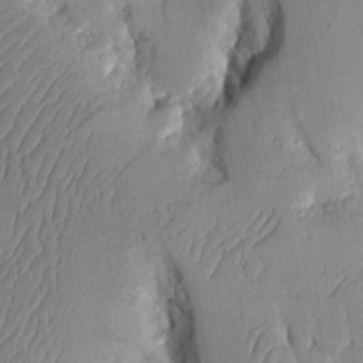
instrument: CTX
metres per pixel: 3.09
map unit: Aa
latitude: 9.9906
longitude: -127.4238
